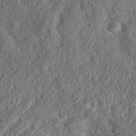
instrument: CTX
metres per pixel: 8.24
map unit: eHh
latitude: 37.3293
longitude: -138.1200
